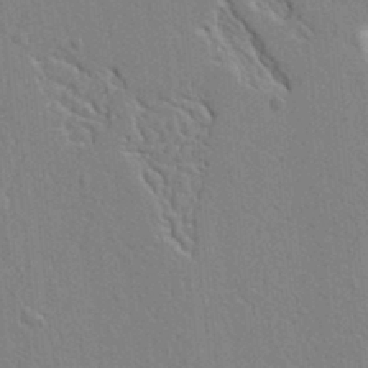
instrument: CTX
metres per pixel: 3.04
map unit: Ht
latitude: 8.3656
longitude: -76.6868
